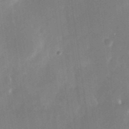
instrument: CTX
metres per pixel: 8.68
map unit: Nhu
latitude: -29.1431
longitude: -69.7639
